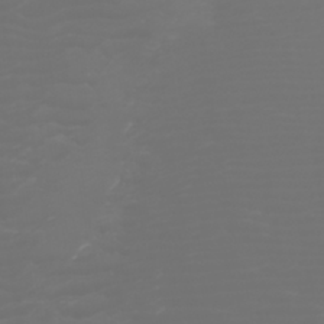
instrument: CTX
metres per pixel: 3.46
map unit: Htu
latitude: -6.1794
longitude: -74.0822
